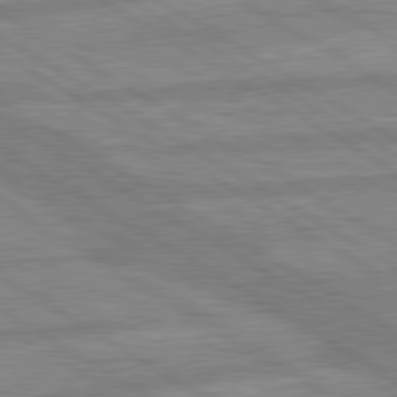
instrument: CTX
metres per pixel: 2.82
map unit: lApd
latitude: 80.1200
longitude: -170.5168
